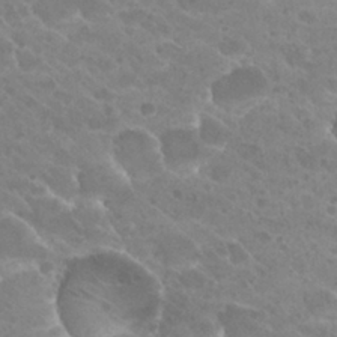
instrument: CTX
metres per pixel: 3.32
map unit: Hto
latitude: 27.1025
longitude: -35.5560
